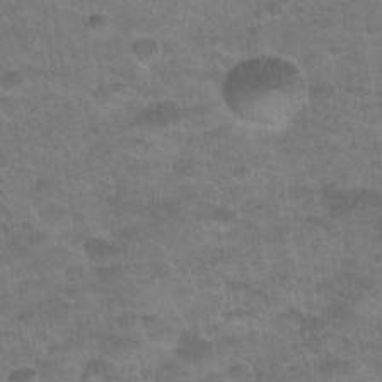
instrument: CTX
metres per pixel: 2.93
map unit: Nhu
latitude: 32.2900
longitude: -51.7260
